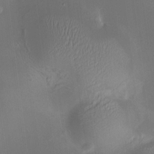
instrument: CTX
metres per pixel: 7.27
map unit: HNhu
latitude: 9.4427
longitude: 13.5399
